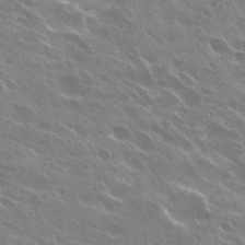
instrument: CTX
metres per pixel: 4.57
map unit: Hto
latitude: 27.2537
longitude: -40.9891
